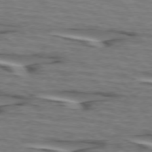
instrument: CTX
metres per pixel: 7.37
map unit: lApd
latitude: 74.0633
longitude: -71.2348
